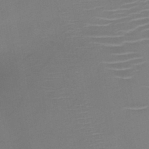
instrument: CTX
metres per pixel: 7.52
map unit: HNb
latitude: -46.5384
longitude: -42.7813
